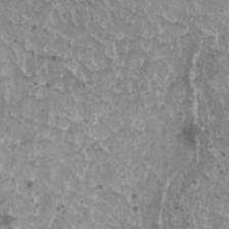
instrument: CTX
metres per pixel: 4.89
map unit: HNhu
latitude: 2.7813
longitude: 5.4265
